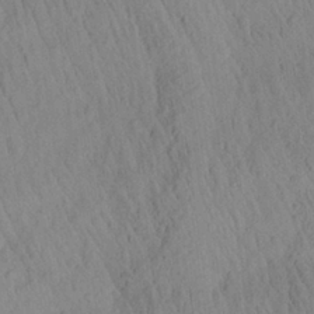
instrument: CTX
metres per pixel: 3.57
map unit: Aa
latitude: 26.6491
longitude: -141.6693
